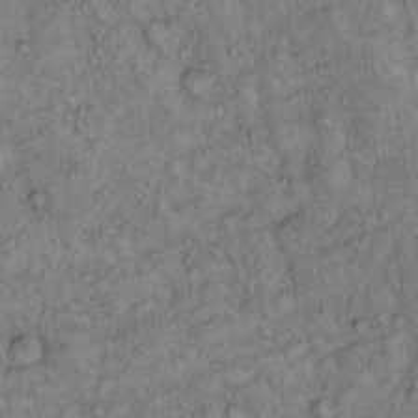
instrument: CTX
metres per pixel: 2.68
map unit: Hto
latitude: 13.3104
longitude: -57.4426
